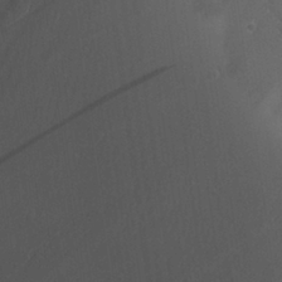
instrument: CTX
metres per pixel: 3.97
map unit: Aa
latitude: 26.6680
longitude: -130.9514
